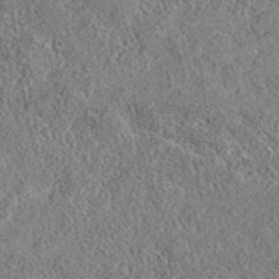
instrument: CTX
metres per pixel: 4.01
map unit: eAb
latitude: 35.6127
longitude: 114.4818
